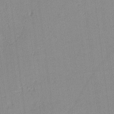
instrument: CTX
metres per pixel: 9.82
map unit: lHvf
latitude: -13.0864
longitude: -102.6112
